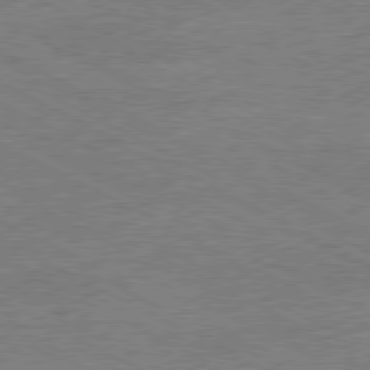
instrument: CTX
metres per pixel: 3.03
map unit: Ap
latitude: -80.6141
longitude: -85.5560
